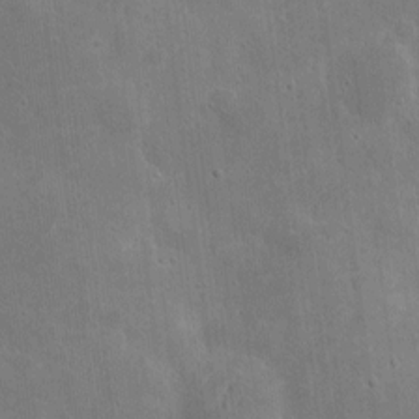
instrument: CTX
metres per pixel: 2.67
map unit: eHh
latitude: 7.7827
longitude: -72.3846
